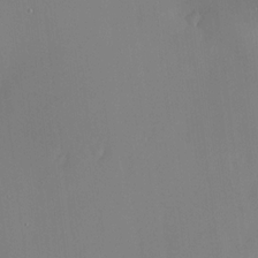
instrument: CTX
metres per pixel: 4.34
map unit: HNhu
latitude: 13.6694
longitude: 14.0283
